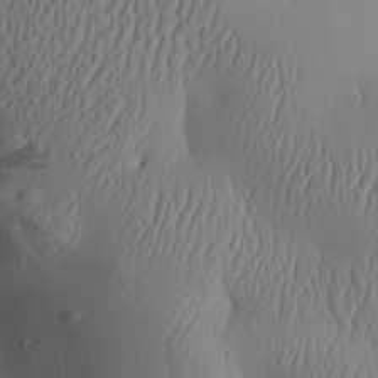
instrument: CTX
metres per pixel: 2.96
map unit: Aa
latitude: 31.6316
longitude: -141.5749
